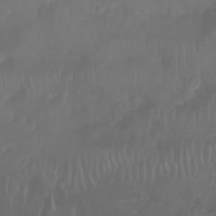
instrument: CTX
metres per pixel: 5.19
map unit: Nhu
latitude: 25.7827
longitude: -62.5735
